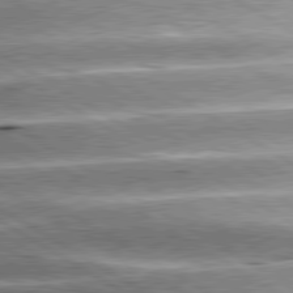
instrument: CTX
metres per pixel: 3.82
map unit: lApd
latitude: 80.3089
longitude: -142.5357
